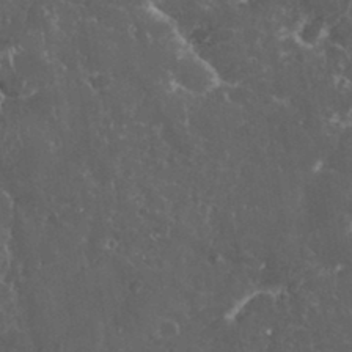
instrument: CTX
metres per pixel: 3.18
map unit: eHh
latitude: 33.5749
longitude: -62.3279
